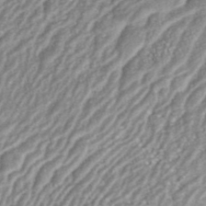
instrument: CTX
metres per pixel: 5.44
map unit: ANa
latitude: 43.0647
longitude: 35.5777
